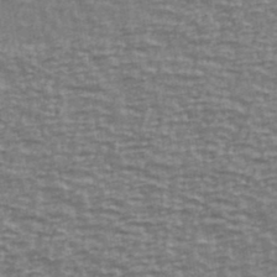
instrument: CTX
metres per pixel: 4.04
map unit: Ave
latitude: 40.2711
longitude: -113.7449
